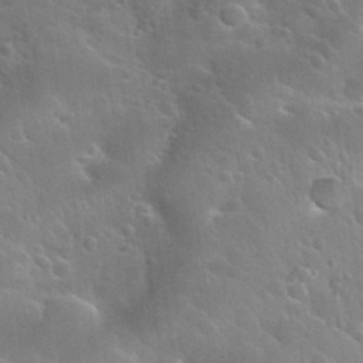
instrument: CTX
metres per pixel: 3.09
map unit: Nhu
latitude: 31.9151
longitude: -54.2900
